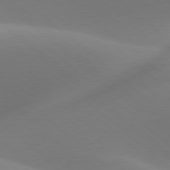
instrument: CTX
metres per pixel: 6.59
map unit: lApd
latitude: 78.1200
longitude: -51.4426
